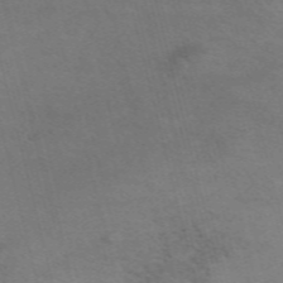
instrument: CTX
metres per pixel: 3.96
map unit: ANa
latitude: 51.4426
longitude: -71.4237
